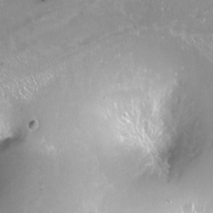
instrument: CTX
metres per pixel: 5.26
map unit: Ht
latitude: -14.3118
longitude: -40.8569
